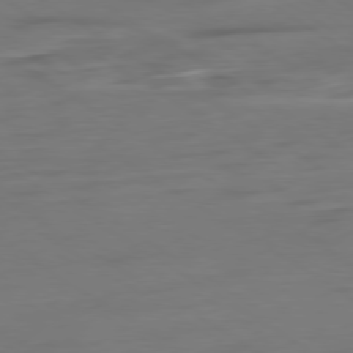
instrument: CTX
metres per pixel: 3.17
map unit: Ap
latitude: -79.9178
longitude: -54.6679
